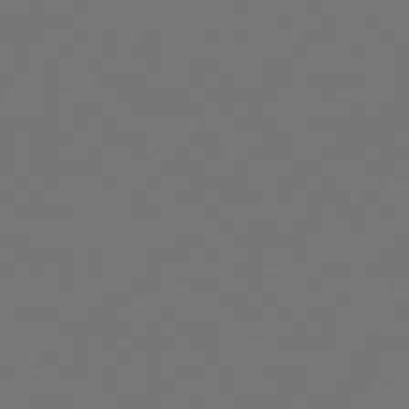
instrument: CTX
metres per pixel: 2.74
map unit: Hpe
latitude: 76.8191
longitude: -137.8206
